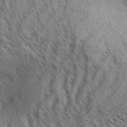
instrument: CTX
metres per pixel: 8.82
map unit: Aa
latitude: 33.4426
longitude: -138.5546
